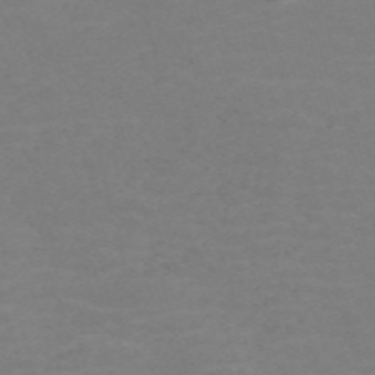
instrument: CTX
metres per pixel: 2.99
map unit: Nve
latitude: -59.1431
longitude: 60.6707
